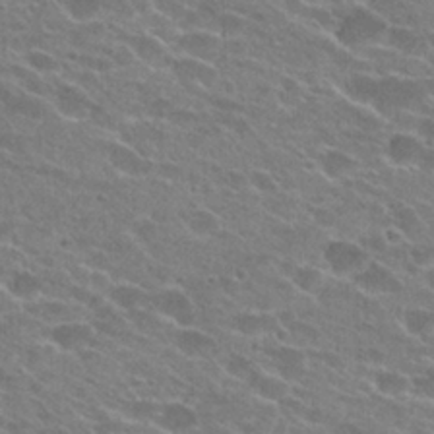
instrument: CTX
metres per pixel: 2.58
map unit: Hto
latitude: 24.4601
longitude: -43.8206
